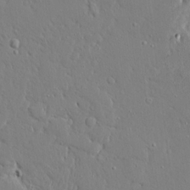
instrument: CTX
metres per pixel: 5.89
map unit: Ave
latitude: 16.5546
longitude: -140.9702
